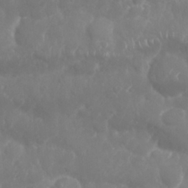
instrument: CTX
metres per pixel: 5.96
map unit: Nhu
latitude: 26.0633
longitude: -61.4237
